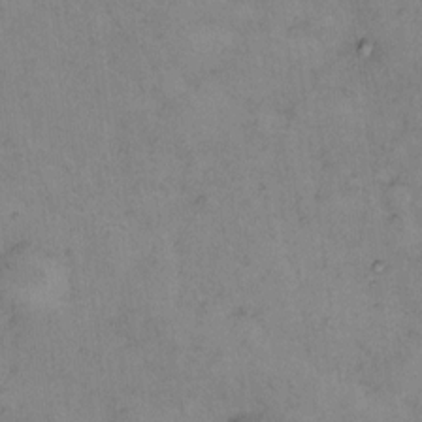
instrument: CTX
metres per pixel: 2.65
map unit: eHh
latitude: 9.8395
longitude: -62.3090
